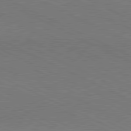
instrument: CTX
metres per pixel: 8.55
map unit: lApd
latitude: 80.8947
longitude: 148.1228
